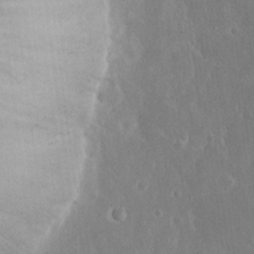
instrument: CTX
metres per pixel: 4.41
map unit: eHh
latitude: 15.8773
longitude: -71.8205
